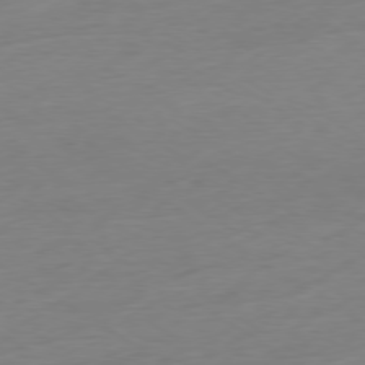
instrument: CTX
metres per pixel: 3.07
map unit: Ap
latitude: -78.6896
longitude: -58.2523
